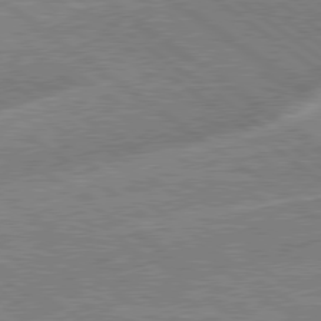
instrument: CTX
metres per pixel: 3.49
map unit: Hpe
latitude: 78.9703
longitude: -171.5371
